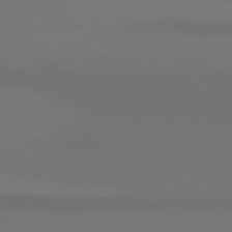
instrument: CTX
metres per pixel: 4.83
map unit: lApd
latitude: 80.9892
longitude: 153.2565
